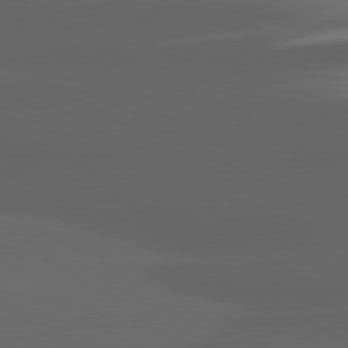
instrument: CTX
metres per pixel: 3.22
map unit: lApd
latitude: 80.3278
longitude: -144.8191
